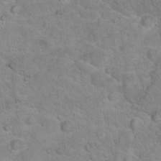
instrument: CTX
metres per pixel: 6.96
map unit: Hto
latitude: 18.0633
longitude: -35.9906
